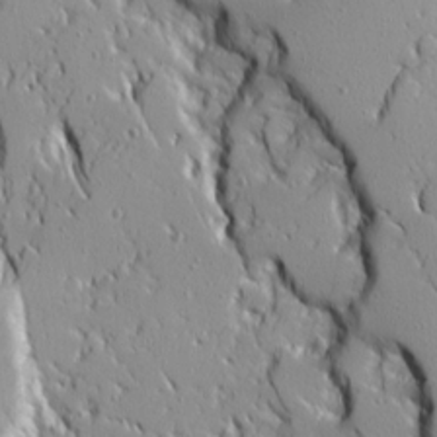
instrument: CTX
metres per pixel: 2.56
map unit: Ave
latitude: 15.0648
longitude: -130.6869
